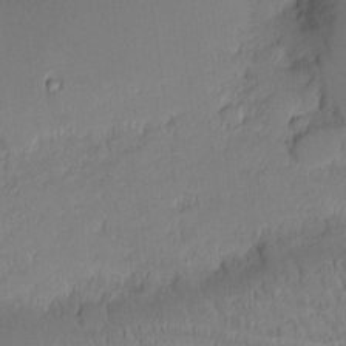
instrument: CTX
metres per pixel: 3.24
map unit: eHh
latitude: -1.1243
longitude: -83.8583
